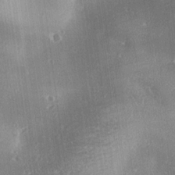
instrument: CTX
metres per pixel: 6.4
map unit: lAa
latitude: 18.5545
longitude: -137.8395
